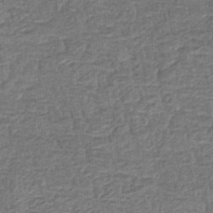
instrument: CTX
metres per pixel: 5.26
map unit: eHb
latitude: -35.7667
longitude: 79.6344
